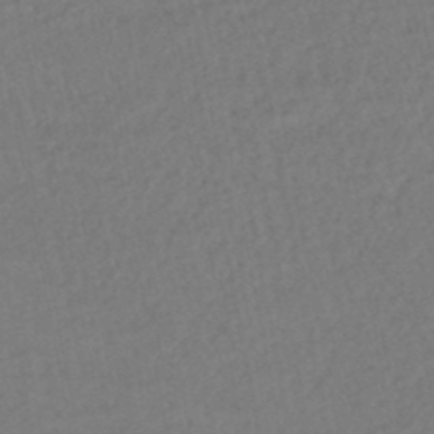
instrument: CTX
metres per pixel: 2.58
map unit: HNhu
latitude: -47.4265
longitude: 97.0487
